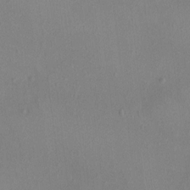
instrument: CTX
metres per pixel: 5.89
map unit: HNhu
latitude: 4.8380
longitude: 6.7274
